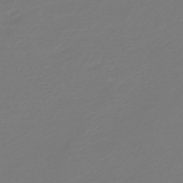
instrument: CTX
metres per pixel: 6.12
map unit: HNb
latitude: -46.7652
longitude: 55.3888
